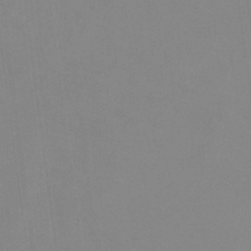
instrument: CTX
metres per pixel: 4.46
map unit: eHb
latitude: -37.5777
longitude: 75.1432
